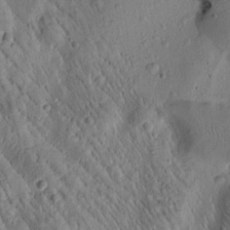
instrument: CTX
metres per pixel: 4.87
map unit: Htu
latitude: -1.3510
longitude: 171.4832
